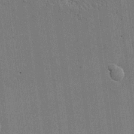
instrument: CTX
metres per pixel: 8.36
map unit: eHh
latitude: 15.9151
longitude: -68.9514
